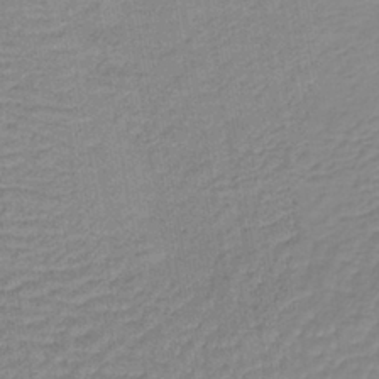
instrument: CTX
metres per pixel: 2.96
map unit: lHb
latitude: -40.2550
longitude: 60.8597
